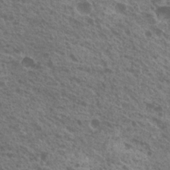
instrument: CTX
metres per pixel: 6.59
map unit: Nhu
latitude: 21.5749
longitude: -30.9325
